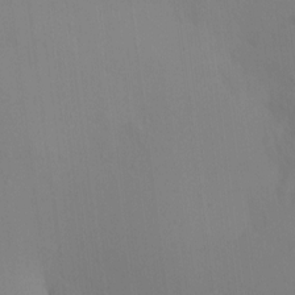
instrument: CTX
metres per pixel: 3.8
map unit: HNhu
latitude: 7.3671
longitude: -0.3845
